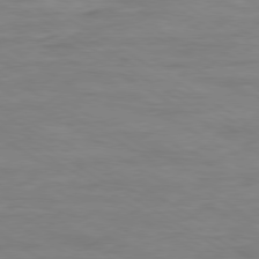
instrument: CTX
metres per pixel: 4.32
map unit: Ap
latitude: -80.2362
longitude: -103.7072
